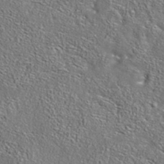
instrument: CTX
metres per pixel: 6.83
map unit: eAb
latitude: 35.6882
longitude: 111.7099
